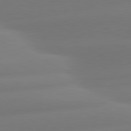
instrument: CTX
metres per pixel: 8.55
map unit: lApd
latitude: 80.9136
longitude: -160.8569
